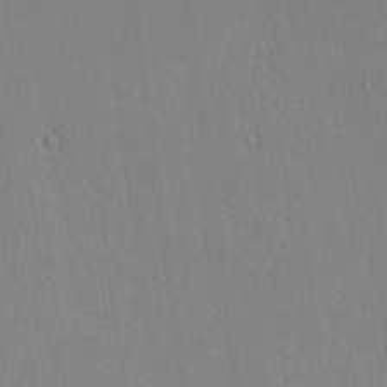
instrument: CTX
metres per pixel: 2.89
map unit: Aa
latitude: 25.0458
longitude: -137.2915
